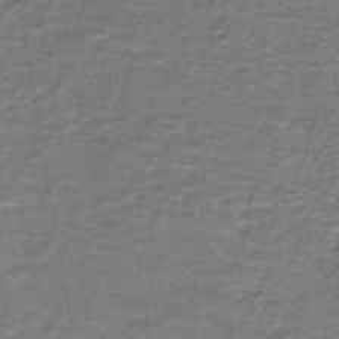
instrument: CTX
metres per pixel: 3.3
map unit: lHb
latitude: -43.5399
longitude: 55.1431
